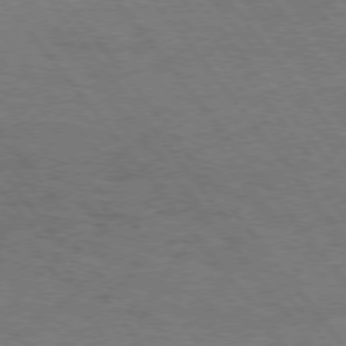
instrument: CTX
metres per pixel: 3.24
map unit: Hpe
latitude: 74.6679
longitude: -152.9325
